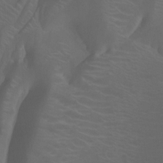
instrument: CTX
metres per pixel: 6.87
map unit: Nhu
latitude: -13.2187
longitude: -63.8584
